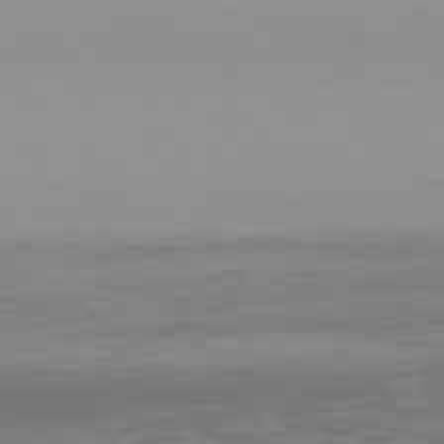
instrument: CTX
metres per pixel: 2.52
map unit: Hpe
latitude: 77.3103
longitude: -170.9325
